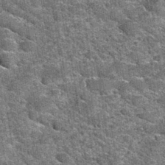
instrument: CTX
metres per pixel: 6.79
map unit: Hto
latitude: 35.0836
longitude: -52.6112
